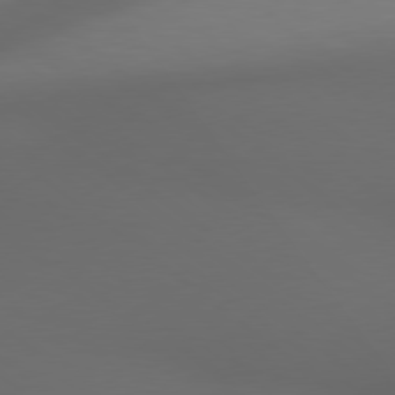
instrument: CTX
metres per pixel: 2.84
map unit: Hpe
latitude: 78.5735
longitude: -173.3292
